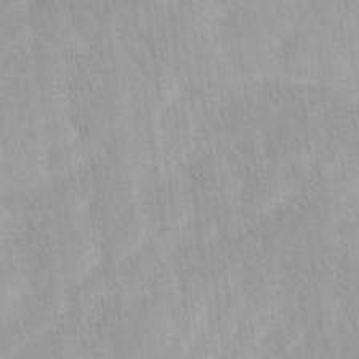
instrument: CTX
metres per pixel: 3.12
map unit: Ave
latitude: 12.1767
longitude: -106.4979
